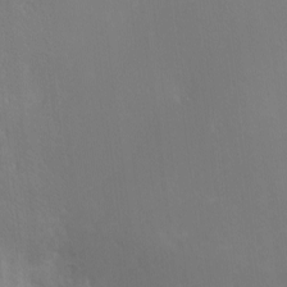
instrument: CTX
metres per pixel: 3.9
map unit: Ave
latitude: 1.0458
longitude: -113.6127
